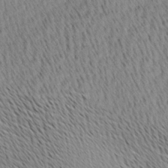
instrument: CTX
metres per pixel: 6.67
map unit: Ave
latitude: 10.6869
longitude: -107.3860
